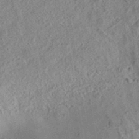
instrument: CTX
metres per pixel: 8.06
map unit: eAb
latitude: 36.2901
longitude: 113.2376
